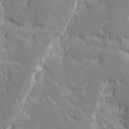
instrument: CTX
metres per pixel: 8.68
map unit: Ave
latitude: -10.1228
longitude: -117.1970
